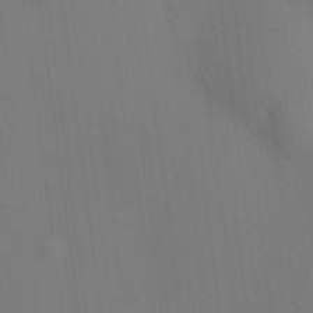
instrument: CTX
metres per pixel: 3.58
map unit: HNhu
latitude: 8.6869
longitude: 14.8975
